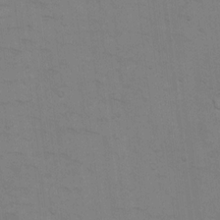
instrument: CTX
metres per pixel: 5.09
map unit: Hto
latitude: 11.2159
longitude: -35.8394
